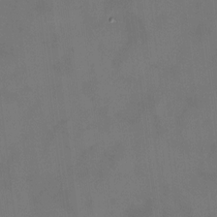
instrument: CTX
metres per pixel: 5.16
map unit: HNhu
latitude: 9.4993
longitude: 9.9745
